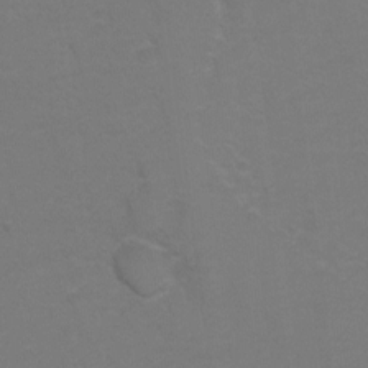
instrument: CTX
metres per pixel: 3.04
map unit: Hto
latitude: 5.9906
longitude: -31.0837
